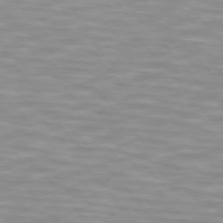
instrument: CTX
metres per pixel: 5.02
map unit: lApd
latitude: 74.6113
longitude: -60.9891
